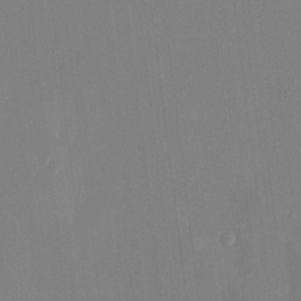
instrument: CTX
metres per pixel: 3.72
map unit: HNhu
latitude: -1.2376
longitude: -7.0080
